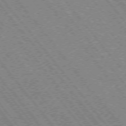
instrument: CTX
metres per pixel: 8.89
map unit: Hpe
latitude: -75.9178
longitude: -13.8961
